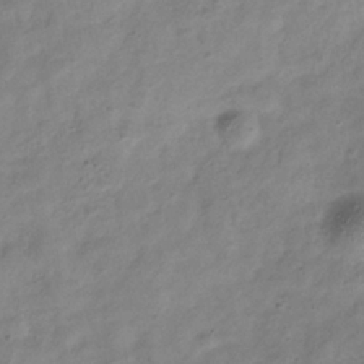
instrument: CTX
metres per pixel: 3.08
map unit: Hve
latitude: -33.9745
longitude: 89.4643
